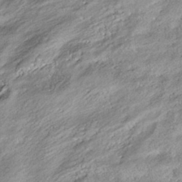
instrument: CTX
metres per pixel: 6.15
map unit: HNhu
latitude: -41.4265
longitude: 105.8611
